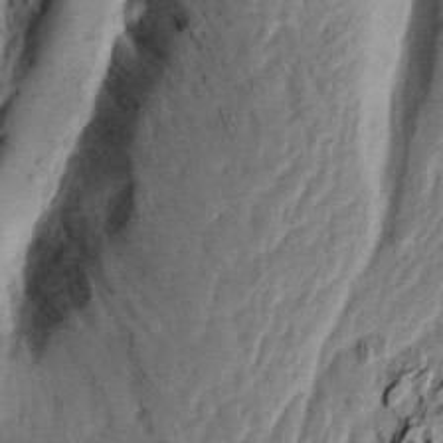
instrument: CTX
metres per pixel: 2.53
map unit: Aa
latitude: 14.0822
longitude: -144.1955
